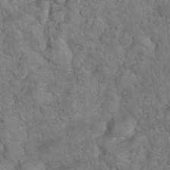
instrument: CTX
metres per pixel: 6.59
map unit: eHh
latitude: 33.4426
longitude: -65.8394
